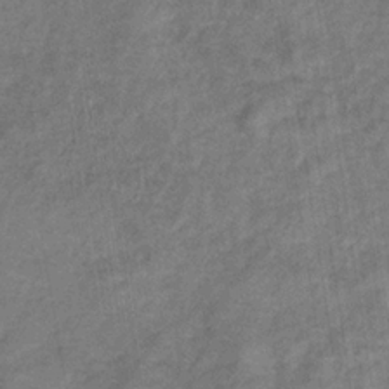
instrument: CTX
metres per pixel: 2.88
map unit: eHb
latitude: -33.4455
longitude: 74.3496
